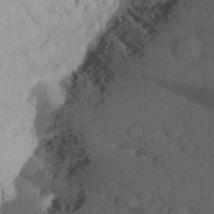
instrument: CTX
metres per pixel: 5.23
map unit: Aa
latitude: 25.9528
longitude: -145.1214
